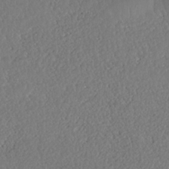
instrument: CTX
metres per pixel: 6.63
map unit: HNhu
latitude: -37.0675
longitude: 33.2187
